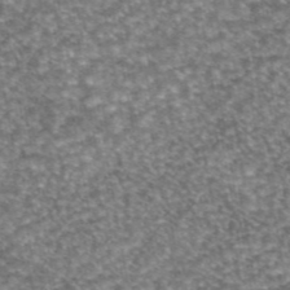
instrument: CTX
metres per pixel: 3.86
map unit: eAb
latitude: 45.3104
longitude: 104.3684
